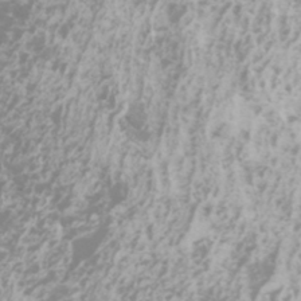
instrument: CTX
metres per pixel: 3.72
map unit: Htu
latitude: -5.4454
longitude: -72.8569
